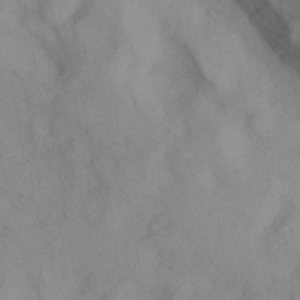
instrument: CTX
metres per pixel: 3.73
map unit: HNhu
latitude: -41.4454
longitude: 101.2187
